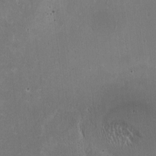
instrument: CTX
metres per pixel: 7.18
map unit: HNhu
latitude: -3.2753
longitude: -3.2726
